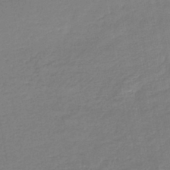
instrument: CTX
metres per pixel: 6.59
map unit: lHb
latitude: -44.7085
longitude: 60.9353
